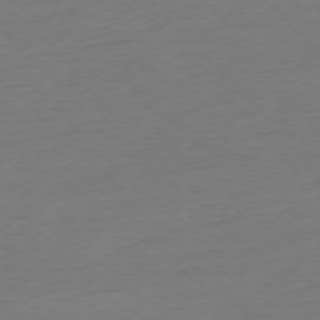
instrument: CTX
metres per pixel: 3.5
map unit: Ap
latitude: -76.8786
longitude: -92.2711
